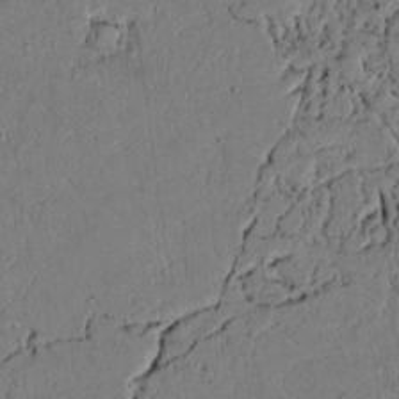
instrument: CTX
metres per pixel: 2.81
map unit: lAvf
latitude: 4.3656
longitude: 164.9353
